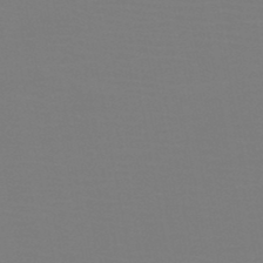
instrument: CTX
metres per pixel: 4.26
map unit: HNb
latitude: -46.5573
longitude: -44.4412
